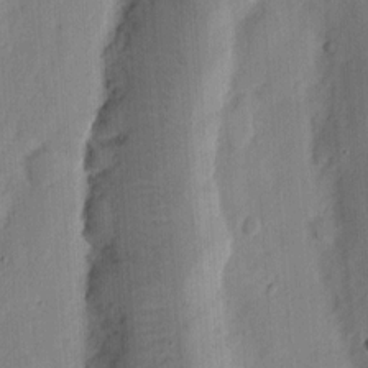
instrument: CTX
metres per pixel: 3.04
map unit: Ht
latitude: 11.3104
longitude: -74.1200
